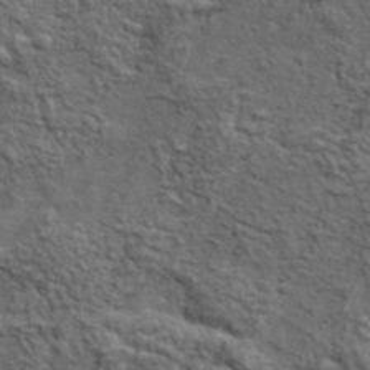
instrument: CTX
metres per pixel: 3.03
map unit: lHvf
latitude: 38.7246
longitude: -88.9892
